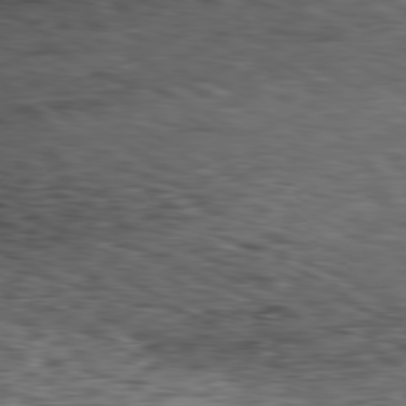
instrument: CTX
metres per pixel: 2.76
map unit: Ap
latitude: -81.1431
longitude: -71.2537
